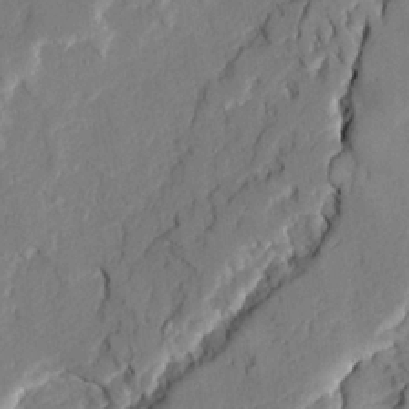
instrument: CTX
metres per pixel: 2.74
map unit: Ave
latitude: 22.3845
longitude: -129.8205
